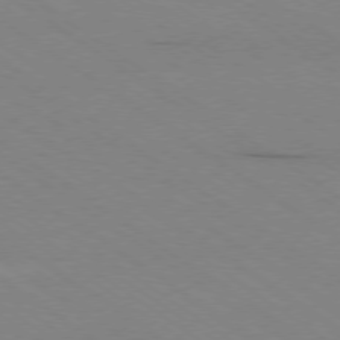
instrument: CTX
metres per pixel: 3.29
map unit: Ap
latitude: -78.5195
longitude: -84.9703
